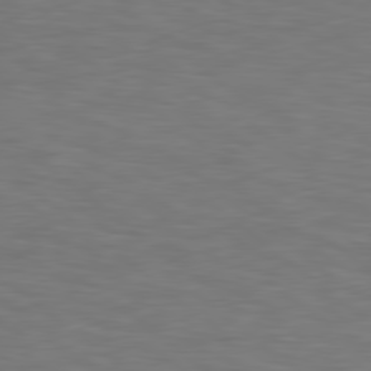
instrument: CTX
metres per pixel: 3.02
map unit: Hpe
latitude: 79.0270
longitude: -162.1011
